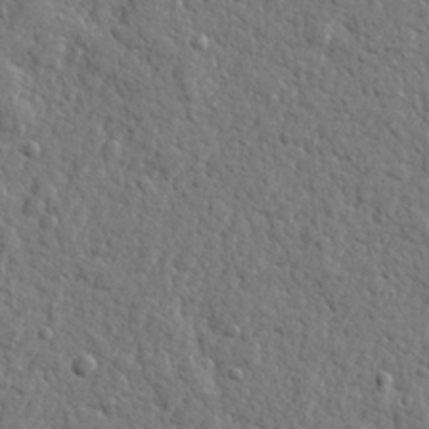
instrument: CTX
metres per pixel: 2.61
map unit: lHvf
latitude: 23.5371
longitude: 143.1242
